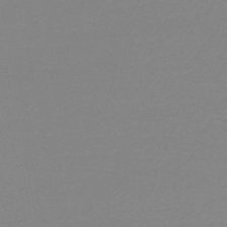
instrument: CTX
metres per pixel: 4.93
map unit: lHb
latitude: -44.1228
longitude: 67.5966
